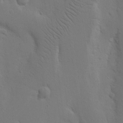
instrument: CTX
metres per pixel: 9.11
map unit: Nhu
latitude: 15.9151
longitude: -78.2145
